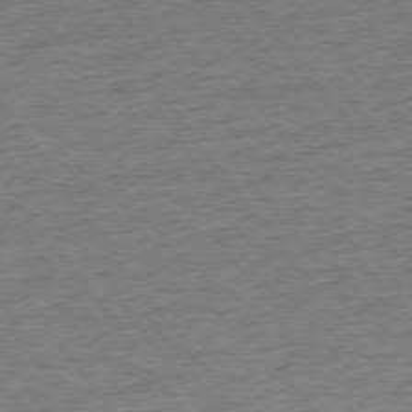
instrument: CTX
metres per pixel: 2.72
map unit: Ap
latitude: -74.3307
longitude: -79.1970
